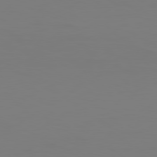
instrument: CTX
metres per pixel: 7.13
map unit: Hpe
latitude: 78.8380
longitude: -128.3089
